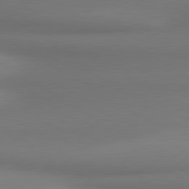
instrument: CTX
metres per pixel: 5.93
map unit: lApd
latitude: 80.0633
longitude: 174.5006
